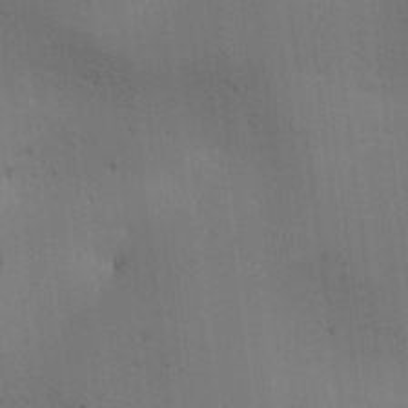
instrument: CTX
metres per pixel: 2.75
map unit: lAa
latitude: 12.0255
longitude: -108.1766
